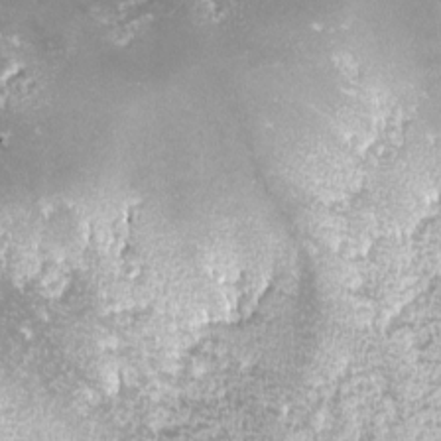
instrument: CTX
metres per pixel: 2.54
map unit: lHvf
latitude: -15.1809
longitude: -100.1389
